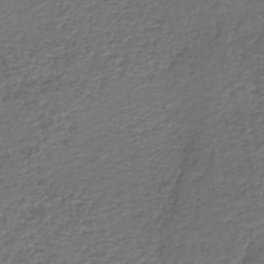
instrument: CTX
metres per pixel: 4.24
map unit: HNb
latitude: -42.9163
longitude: 50.7085
